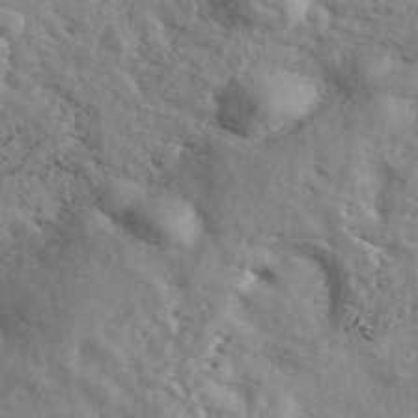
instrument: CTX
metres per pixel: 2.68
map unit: ANa
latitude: 42.9703
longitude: 47.9556
